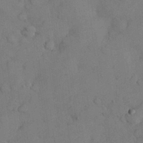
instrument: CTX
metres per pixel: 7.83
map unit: Nhu
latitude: 28.1389
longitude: -70.4034
